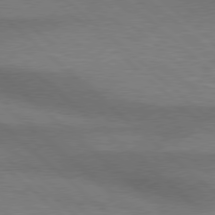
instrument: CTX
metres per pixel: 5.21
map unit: Hpe
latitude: 77.8205
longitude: -157.4993
